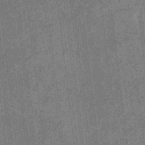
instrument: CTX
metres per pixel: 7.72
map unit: eHb
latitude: -35.5966
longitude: 78.9541
